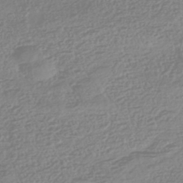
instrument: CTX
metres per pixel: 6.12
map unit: HNhu
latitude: -44.0094
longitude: 100.6140
